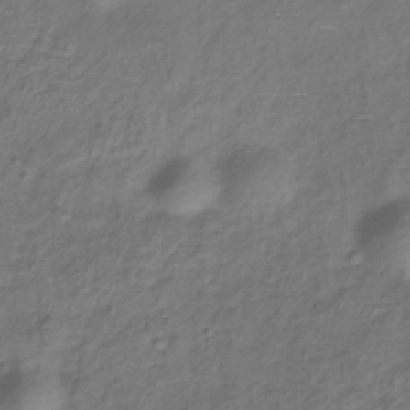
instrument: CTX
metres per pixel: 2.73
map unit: Hve
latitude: -33.5966
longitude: 88.8408
